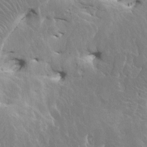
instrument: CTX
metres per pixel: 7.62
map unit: HNhu
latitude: 4.2711
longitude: 4.2172
